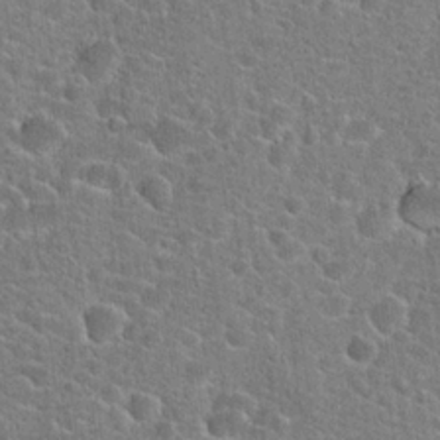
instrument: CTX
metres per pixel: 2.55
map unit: Hto
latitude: 22.0444
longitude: -44.4412
